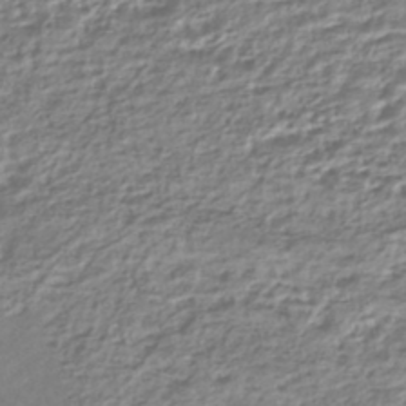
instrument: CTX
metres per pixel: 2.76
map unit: HNhu
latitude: -44.2551
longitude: 103.3888
